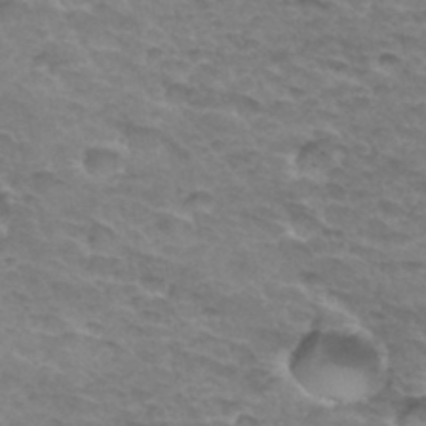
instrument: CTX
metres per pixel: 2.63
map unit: Hto
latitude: 33.6127
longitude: -46.7058
